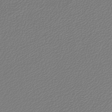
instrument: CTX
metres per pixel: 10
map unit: lHb
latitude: -42.4062
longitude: 65.7667
